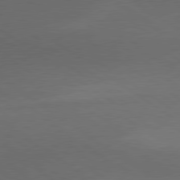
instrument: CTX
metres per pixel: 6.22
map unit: lApd
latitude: 79.7261
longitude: -177.7071
